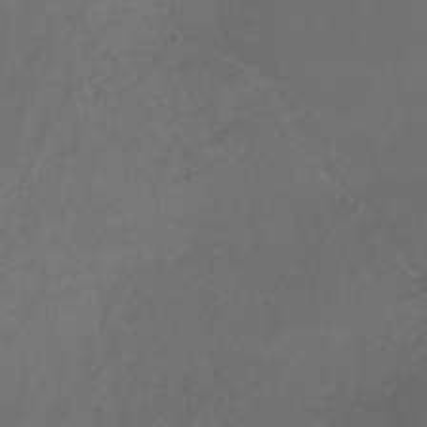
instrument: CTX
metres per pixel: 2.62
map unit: HNb
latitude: -44.3495
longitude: -44.1200
